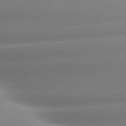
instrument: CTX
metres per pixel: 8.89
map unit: lApd
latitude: 80.3845
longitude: -159.4993
